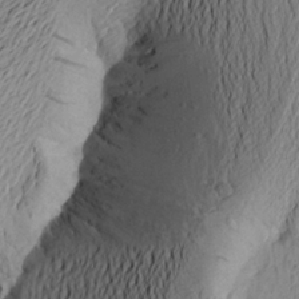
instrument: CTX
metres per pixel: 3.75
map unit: Aa
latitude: 21.9717
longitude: -149.0081
